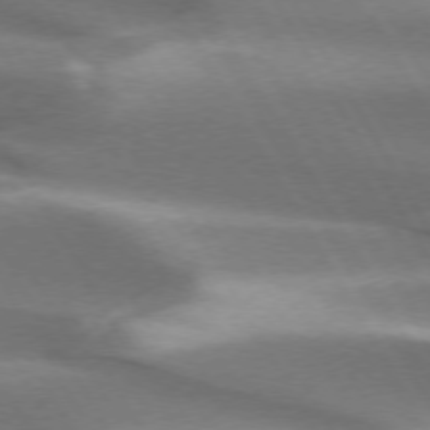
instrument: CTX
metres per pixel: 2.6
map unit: lApd
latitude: 73.6127
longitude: -51.1970
